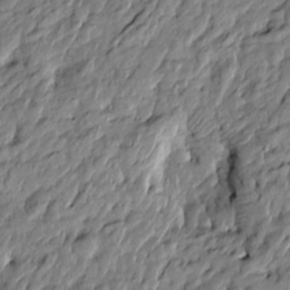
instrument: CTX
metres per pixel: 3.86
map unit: Htu
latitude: -6.1039
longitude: 177.7289
